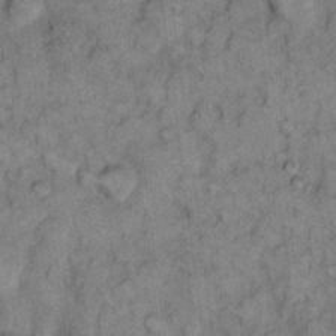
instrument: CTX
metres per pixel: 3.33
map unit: eHh
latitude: 9.1214
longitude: -63.4994
